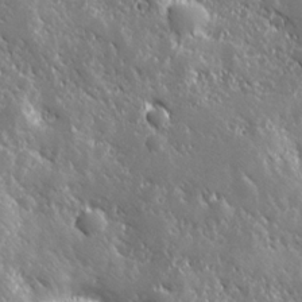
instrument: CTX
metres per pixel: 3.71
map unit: Hve
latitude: 25.0458
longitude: 146.1794
